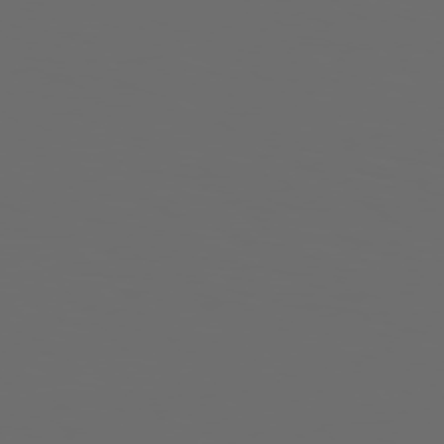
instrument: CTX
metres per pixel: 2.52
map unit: Hpe
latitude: 76.4601
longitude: -140.8758
